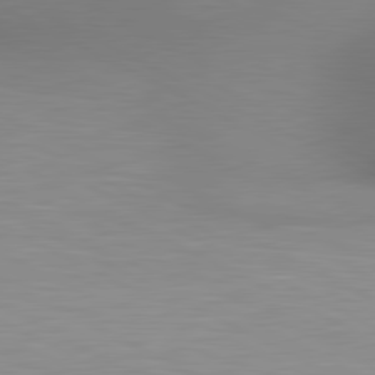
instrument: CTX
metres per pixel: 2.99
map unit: lApd
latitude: 80.5924
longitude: 132.2929
